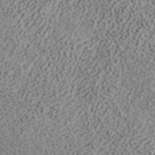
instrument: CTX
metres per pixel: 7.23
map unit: ANa
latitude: 41.8016
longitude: 30.4062
